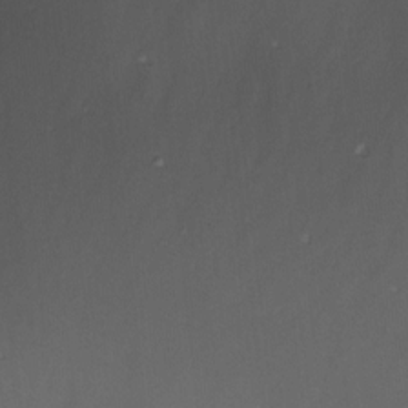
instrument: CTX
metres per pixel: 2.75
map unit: Nve
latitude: -23.2943
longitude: -138.0633
